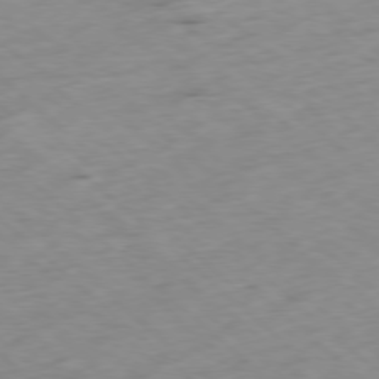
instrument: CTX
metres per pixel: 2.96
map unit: Ap
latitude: -78.2361
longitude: -60.4601
